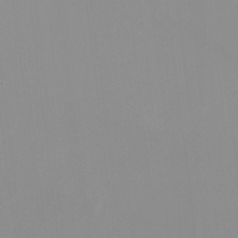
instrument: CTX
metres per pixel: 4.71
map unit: HNhu
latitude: -0.7275
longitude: -5.2915
